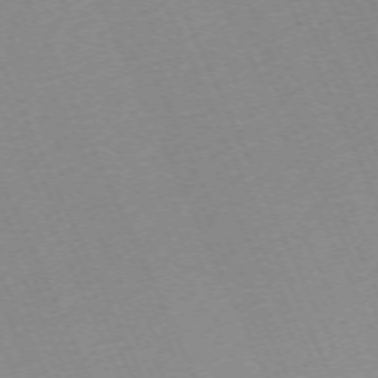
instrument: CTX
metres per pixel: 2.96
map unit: Hpe
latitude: -70.6896
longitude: 12.1795
